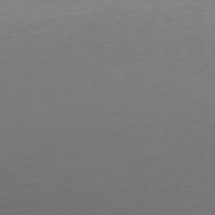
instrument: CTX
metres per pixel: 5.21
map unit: Ap
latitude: -75.3888
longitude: -71.8394
